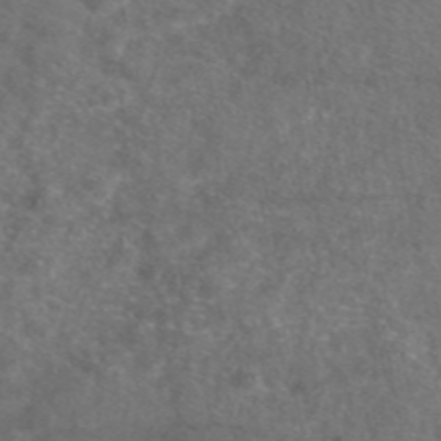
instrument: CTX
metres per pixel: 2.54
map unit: eAb
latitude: 47.6316
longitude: 110.5951
